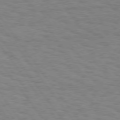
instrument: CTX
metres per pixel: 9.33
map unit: Hpe
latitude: 74.8758
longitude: -136.0822
